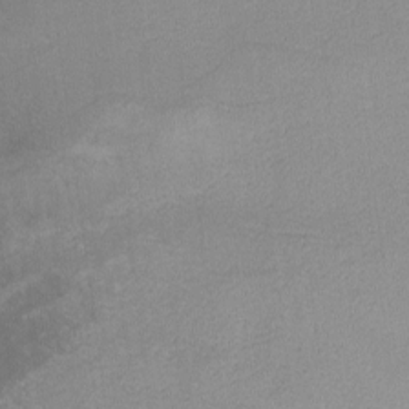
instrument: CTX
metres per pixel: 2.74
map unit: lHvf
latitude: -13.9178
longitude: -102.8380
